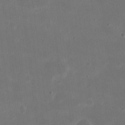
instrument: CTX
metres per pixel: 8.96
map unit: eHh
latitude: 20.4223
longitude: -70.7246
